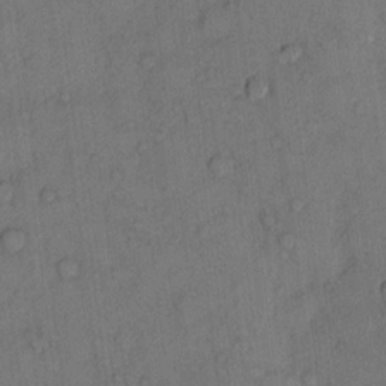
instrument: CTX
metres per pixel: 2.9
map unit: Hto
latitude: 10.6869
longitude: -58.6491
